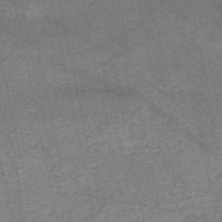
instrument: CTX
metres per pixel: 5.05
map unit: HNb
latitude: -53.9178
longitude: -46.4223
